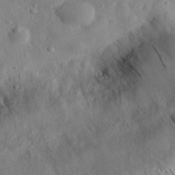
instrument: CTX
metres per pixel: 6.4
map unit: eHh
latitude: 30.0822
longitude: -74.4601
